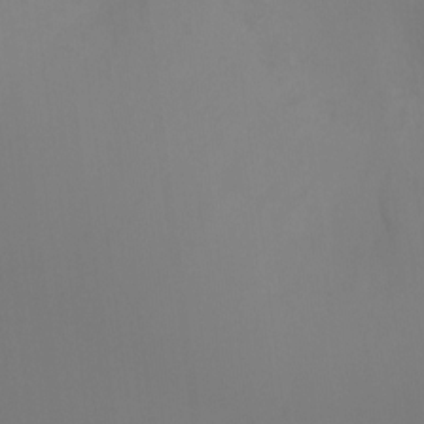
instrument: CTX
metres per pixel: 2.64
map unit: Ht
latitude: -7.7288
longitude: -28.6112
